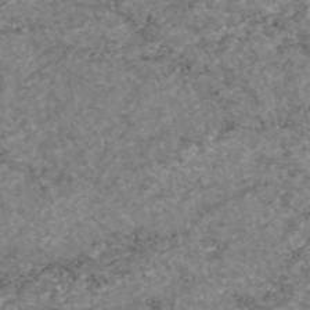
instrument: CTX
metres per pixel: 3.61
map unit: eAb
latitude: 46.7247
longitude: 120.4062
